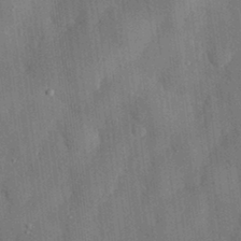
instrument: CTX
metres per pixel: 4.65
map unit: eHh
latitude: 30.2334
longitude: -76.8002
